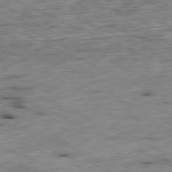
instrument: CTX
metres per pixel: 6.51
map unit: Ap
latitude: -81.1998
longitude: -71.2915
